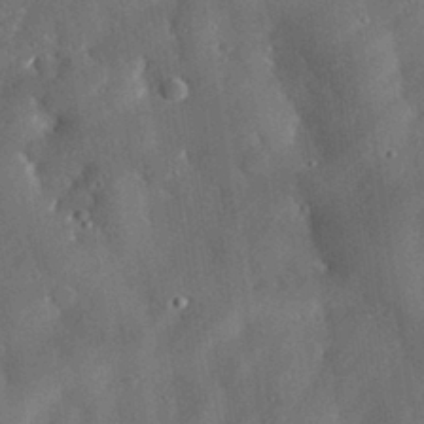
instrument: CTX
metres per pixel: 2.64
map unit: eHh
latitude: 30.1956
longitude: -81.7639
